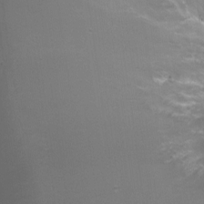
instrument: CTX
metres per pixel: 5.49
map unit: Ht
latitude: -12.4818
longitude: -44.5357
